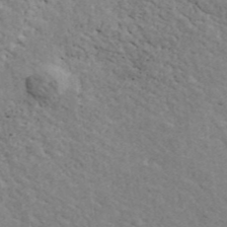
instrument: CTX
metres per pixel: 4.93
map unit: ANa
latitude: 41.8961
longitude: 29.3888
